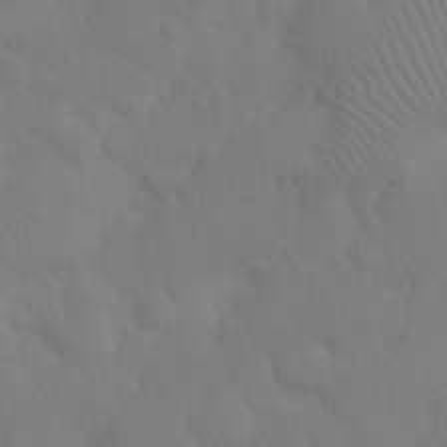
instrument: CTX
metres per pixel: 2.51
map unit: Nhu
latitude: 21.2726
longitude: -73.3860
